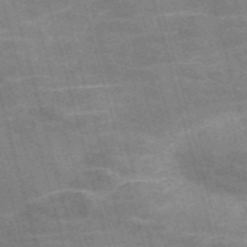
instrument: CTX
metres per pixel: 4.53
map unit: Nve
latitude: -58.6518
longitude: 65.5588
